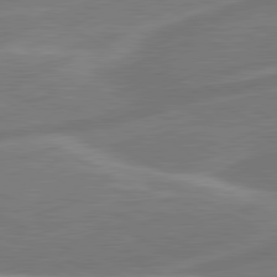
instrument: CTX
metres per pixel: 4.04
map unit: lApd
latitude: 80.8569
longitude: 128.5385
